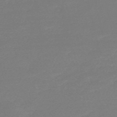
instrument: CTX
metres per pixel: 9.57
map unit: HNb
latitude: -55.5966
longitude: -40.3845
